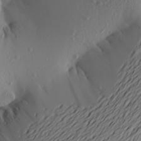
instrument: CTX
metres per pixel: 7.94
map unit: Aa
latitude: 20.3656
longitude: -146.5735
